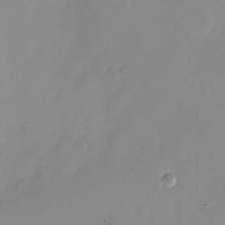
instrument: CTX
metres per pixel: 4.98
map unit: Nhu
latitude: -24.2361
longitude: -69.8772
